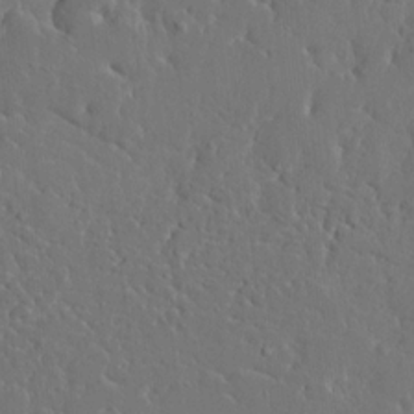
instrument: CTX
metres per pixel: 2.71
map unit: HNhu
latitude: 6.6679
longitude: -4.8191
